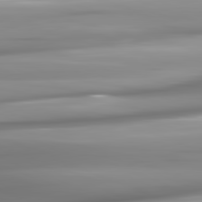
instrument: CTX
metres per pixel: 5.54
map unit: lApd
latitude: 81.8772
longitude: -142.9892
